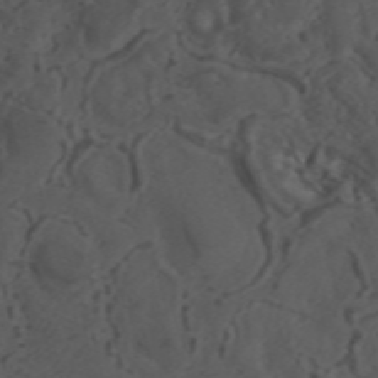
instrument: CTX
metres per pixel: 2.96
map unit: ANa
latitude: 42.3467
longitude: 33.9178
